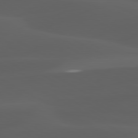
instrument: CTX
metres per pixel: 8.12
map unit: lApd
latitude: 80.2900
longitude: -89.4805
